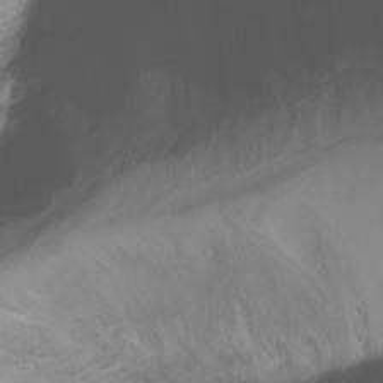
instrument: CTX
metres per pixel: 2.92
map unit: Ht
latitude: -16.2551
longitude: -42.7435
